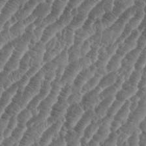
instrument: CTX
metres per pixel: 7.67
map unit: eHh
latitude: 37.0459
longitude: -136.2712
